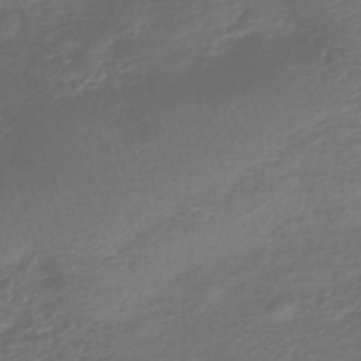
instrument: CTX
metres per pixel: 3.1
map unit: eHb
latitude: -43.7099
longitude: 82.1795
